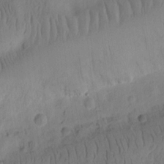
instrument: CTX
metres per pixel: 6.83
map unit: Ht
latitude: 9.8961
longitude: -74.9514
